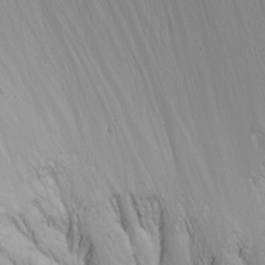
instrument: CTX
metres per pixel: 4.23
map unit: Nhu
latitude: -0.9731
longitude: -80.2900
